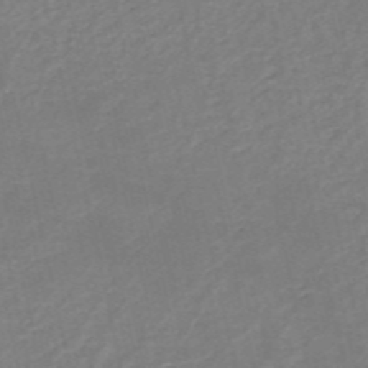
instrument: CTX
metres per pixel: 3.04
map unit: HNb
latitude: -53.2376
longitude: -48.4601
